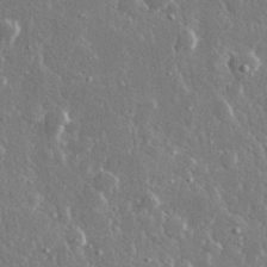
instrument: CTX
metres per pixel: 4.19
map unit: lHvf
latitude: 30.8002
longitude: -92.4412
